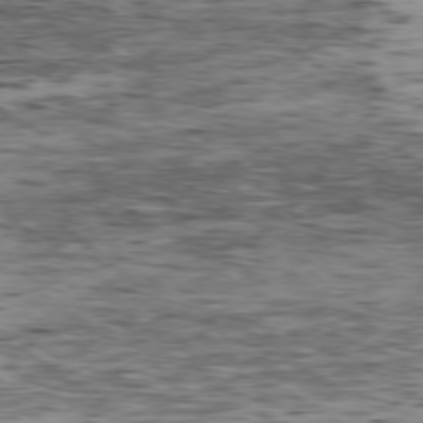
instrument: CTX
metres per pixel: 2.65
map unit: Ap
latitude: -78.7652
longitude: -63.9528
